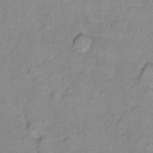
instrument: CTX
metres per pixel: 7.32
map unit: Hto
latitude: 7.8016
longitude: -36.3656
